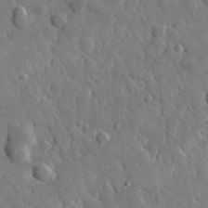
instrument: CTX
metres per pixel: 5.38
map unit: lHvf
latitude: 34.6679
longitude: -87.5560
